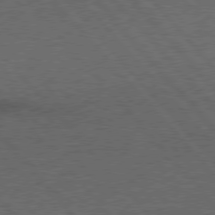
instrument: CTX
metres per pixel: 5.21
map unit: Hpe
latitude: 76.7624
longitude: -157.2914
